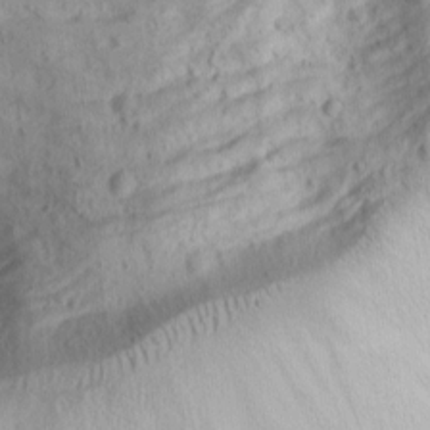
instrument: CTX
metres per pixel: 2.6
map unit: Nhu
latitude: -1.5588
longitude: -73.9339
